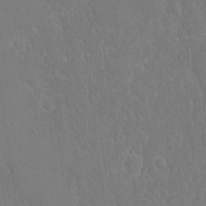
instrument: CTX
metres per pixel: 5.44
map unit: eHh
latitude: 15.8962
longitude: -71.9528
